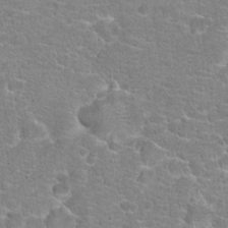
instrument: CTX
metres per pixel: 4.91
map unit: Hto
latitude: 18.5168
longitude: -41.3103
